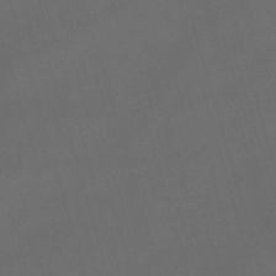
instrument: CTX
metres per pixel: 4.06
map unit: lHb
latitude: -47.1431
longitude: 63.2376
